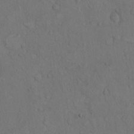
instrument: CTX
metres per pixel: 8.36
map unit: Hto
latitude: 7.9339
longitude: -60.4223
